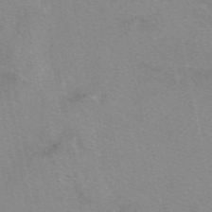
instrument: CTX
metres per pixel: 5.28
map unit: eAb
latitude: 49.5749
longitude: 106.3496
